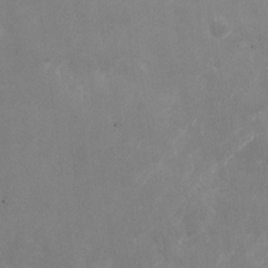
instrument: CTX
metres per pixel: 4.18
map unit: Nhu
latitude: -28.5385
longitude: -75.7072
